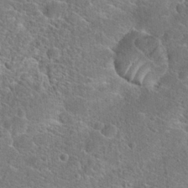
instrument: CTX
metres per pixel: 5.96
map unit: Hto
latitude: 23.2159
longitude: -44.7057
